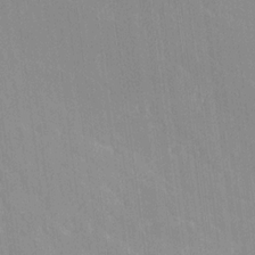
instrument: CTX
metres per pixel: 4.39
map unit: Ave
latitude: 19.5938
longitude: -136.5168
